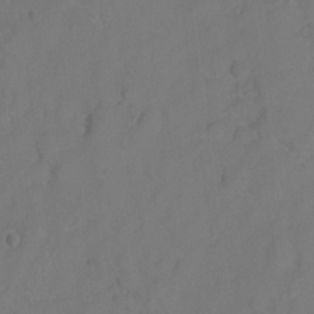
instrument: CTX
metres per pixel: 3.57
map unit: Hto
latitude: 6.4223
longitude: -31.1970
